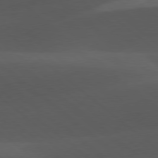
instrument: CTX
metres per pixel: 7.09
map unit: lApd
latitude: 78.0633
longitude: -55.3104
